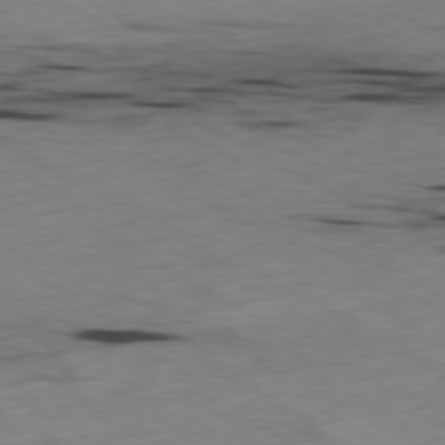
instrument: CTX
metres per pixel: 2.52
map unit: Ap
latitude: -80.5007
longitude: -92.8947
